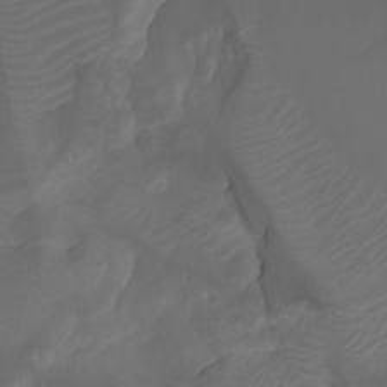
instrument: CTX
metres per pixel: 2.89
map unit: Htu
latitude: -5.2565
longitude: -74.9703
